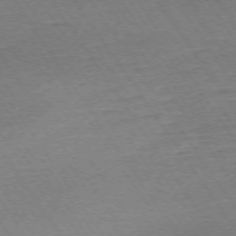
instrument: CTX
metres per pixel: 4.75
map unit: Ap
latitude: -74.3496
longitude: -84.2901
